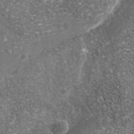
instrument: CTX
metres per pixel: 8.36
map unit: Nhu
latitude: -39.9745
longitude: -81.2726
